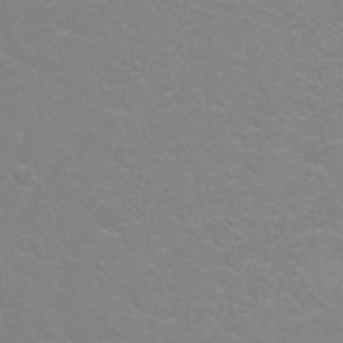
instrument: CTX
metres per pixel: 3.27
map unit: Hto
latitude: -4.8975
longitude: -35.2159
